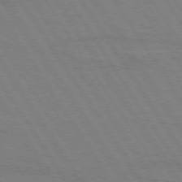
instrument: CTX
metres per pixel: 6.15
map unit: lApd
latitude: 73.8773
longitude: -56.3845
